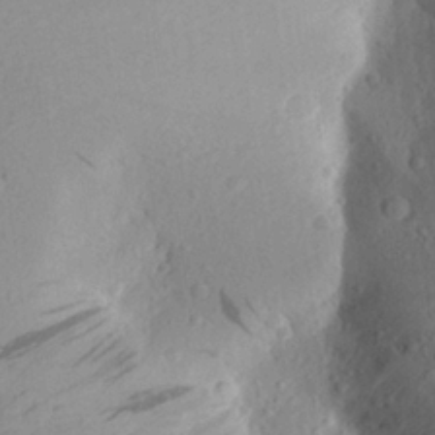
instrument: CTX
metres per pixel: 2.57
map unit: Aa
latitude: 24.1766
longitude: -144.6679
